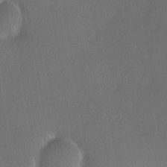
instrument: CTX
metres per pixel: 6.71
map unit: HNhu
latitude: 5.4048
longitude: 14.5007
